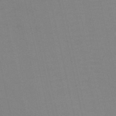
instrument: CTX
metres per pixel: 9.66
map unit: HNb
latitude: -52.8597
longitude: -47.9528
